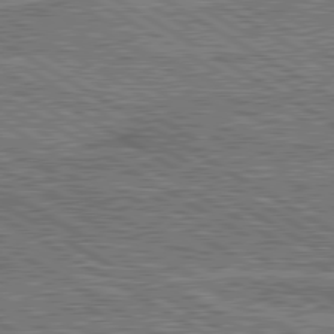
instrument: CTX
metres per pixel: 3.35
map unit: lApd
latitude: 80.1767
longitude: 172.0283
